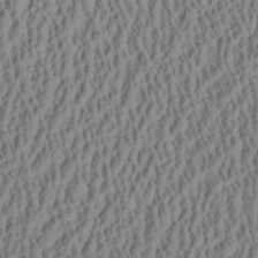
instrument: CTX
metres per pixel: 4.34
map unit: Aa
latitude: 28.5734
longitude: -137.2915
